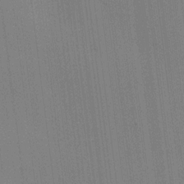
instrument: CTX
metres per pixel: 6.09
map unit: HNhu
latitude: 9.5749
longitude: 14.9353
